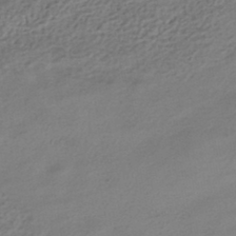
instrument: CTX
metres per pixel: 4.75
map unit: HNhu
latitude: -40.8219
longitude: 95.7477
